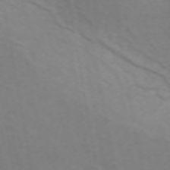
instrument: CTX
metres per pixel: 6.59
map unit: ANa
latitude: 44.8380
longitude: 28.3495
